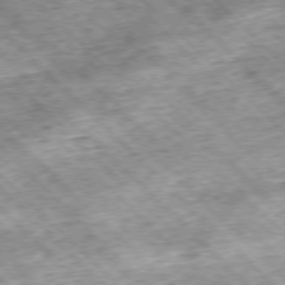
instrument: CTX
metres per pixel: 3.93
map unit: Hpe
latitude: -77.4265
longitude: 13.6722
